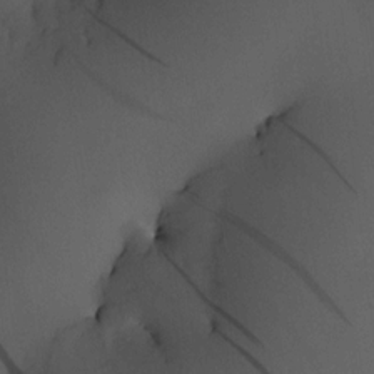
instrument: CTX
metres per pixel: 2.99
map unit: HNhu
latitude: 10.5357
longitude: 16.2740
